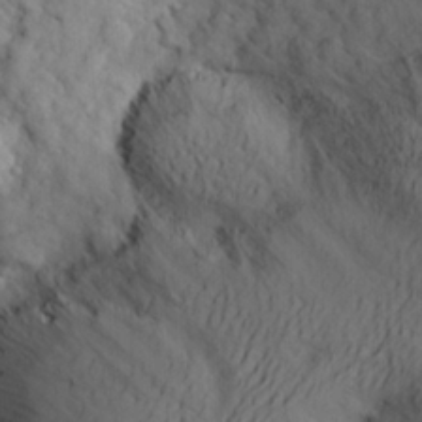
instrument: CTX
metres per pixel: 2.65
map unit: Aa
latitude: 25.3481
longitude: -146.9136
